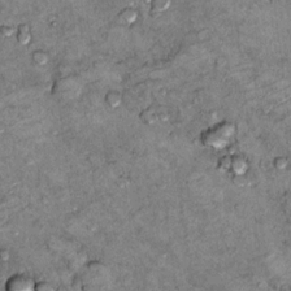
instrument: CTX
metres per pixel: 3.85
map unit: Hto
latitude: 10.1578
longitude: -36.4601
